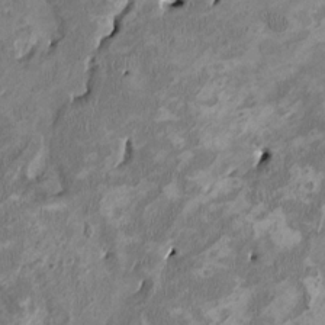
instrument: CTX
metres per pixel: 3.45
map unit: HNhu
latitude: 2.6490
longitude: -4.6301
